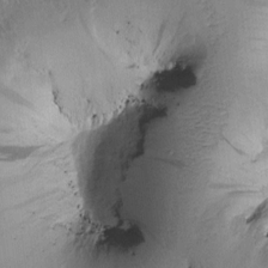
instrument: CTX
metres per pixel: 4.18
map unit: Htu
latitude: 0.9136
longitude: 174.7841
